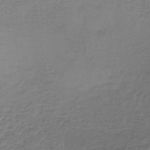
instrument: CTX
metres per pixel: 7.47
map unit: lHb
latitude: -38.2173
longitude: 60.5574
